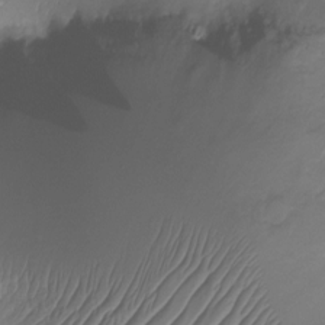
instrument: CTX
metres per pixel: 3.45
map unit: Ht
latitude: -18.1795
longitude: -45.0269
